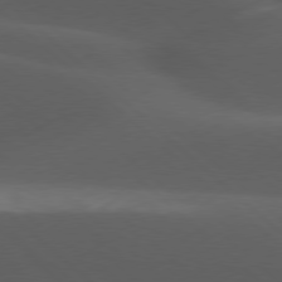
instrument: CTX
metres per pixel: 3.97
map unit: lApd
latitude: 77.6882
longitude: -54.4223
